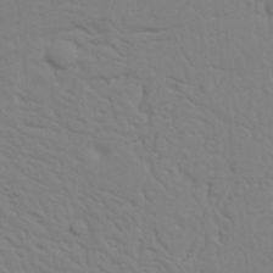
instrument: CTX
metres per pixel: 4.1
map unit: Nhu
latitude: 20.5735
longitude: -73.1215
